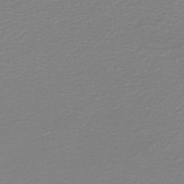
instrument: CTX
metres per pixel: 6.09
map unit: HNb
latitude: -45.6344
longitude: 53.9556
